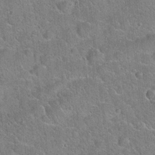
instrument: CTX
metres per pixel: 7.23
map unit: Hto
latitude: 20.5546
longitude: -50.8947
